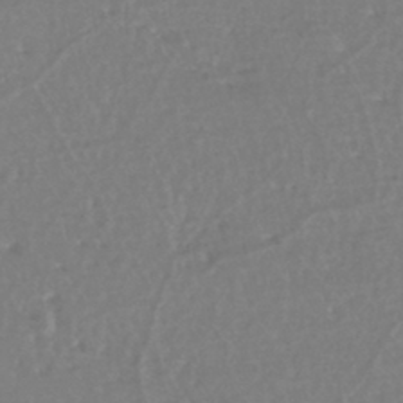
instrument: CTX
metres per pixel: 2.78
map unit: eHh
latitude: -45.3132
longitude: -29.3481
